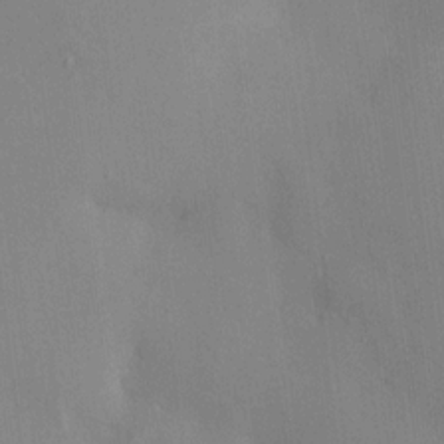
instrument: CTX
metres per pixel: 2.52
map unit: HNhu
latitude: 13.5938
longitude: 12.0094
